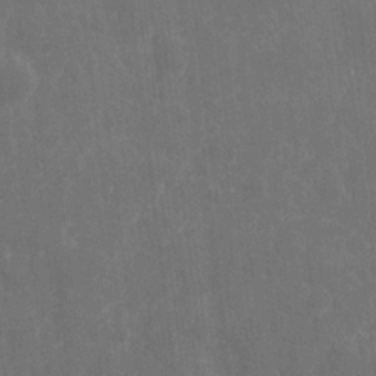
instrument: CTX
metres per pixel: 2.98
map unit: eHh
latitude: 9.5182
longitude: -71.7072
